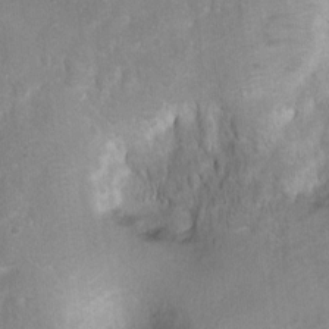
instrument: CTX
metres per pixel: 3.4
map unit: Hto
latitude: 2.6112
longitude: -35.6316
